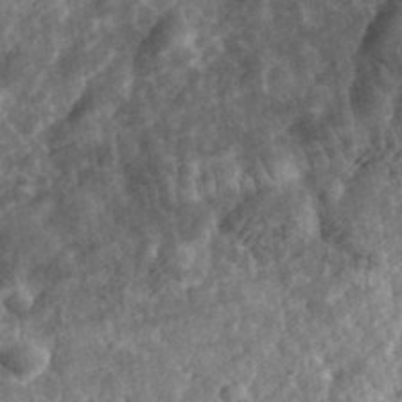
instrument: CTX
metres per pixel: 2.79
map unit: eHh
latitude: 34.5734
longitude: -78.7247
